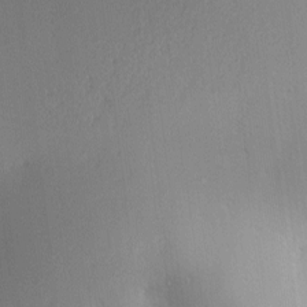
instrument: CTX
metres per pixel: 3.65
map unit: Ave
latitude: 2.1766
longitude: -115.5182
